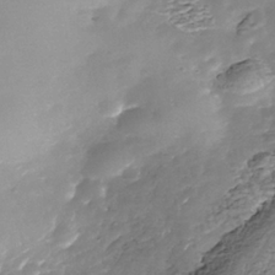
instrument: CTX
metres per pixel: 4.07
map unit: Nhe
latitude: -39.4644
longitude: -116.6868
